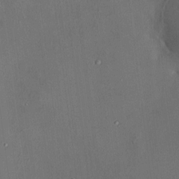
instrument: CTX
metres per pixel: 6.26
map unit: HNhu
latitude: 5.6316
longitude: 7.1053
